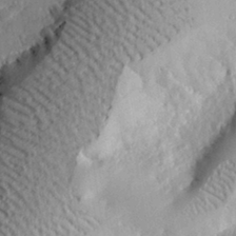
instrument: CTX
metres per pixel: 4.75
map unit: lHvf
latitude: 32.2145
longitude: -85.0459
